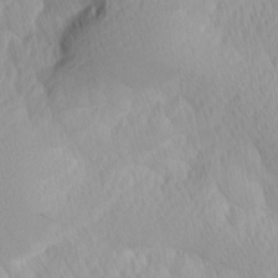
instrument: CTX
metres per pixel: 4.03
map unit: Ave
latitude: 12.6491
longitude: -106.6490
